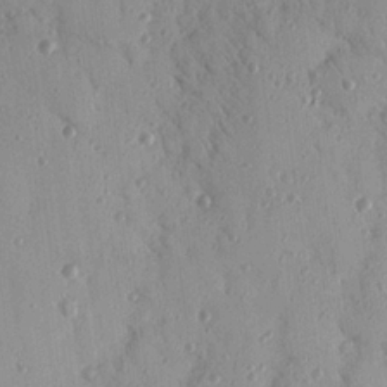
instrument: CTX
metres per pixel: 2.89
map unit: Nhu
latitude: 18.6112
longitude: -78.0255
